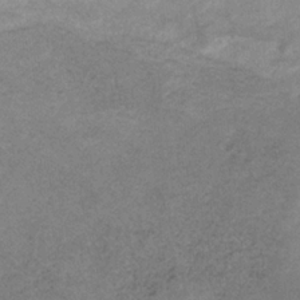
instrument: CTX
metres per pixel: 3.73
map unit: HNb
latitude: -33.0109
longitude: 58.5951
